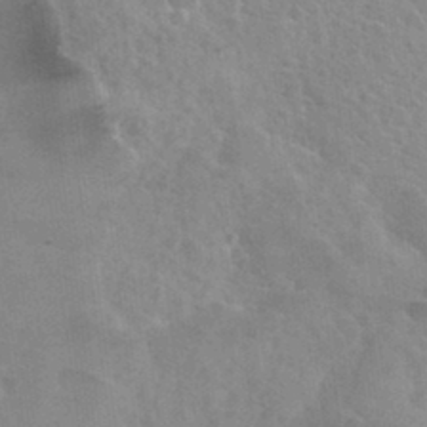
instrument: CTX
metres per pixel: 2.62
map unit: Nhu
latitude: 31.1404
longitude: -50.4034
